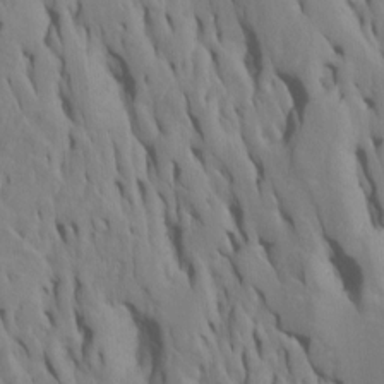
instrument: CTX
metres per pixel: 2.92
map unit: Htu
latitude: -7.0864
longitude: 144.8030
